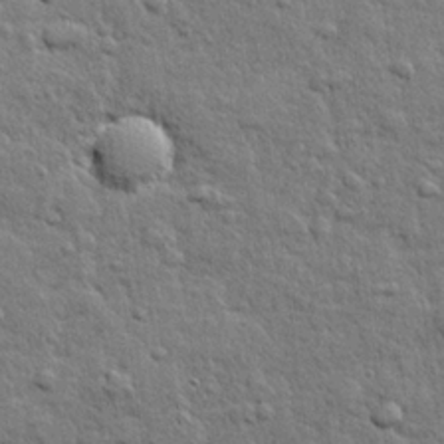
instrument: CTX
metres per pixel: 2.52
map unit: lHvf
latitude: 23.7827
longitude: 143.8233
